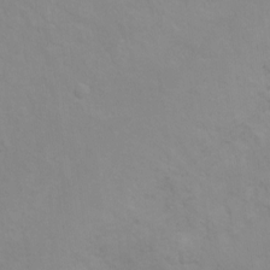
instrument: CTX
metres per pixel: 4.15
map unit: Ht
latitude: 0.8002
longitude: -32.9136
